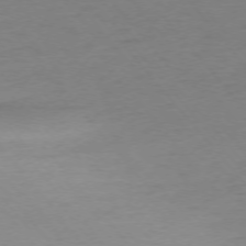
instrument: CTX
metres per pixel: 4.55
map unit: Ap
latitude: -75.3132
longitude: -71.4237
